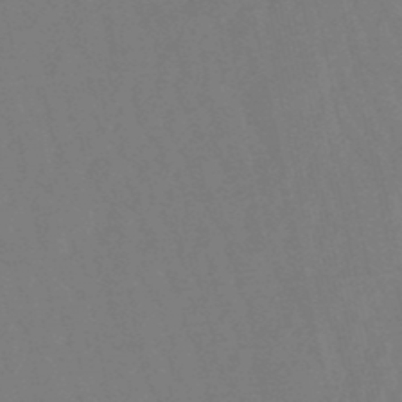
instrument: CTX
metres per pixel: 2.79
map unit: lHb
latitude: -49.7100
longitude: 71.6722
